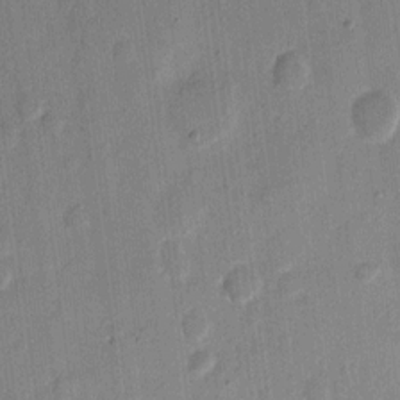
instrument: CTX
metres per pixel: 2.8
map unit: eHh
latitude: 11.9339
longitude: -68.8947
